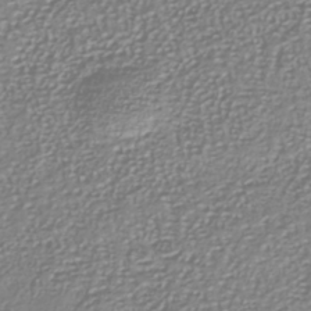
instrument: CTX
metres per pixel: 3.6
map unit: Nhu
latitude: -40.2172
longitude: -81.4993
